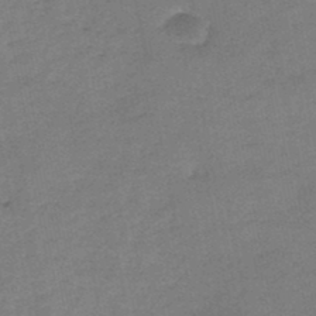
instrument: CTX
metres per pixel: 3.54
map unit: HNb
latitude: -46.4062
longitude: -36.1956
